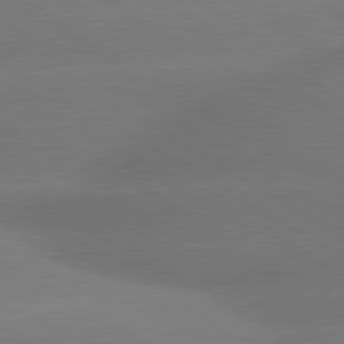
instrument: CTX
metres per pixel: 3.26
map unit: lApd
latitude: 80.4223
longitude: -149.4993
